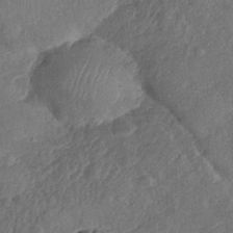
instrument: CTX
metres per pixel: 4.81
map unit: Nhe
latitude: -36.1794
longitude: -176.9513
